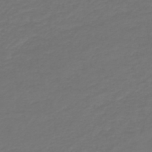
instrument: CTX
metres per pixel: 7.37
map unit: HNb
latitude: -47.1998
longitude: 55.1431
